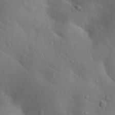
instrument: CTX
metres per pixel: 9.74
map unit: Aa
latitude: 23.2348
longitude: -137.1215
